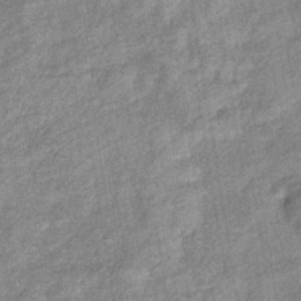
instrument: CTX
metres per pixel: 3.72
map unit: eHb
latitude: -38.5763
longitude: 79.1242
